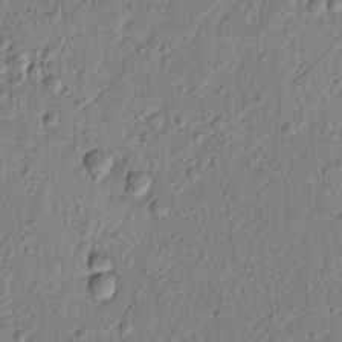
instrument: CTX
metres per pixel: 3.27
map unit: lAvf
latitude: 5.9717
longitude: 165.5588
